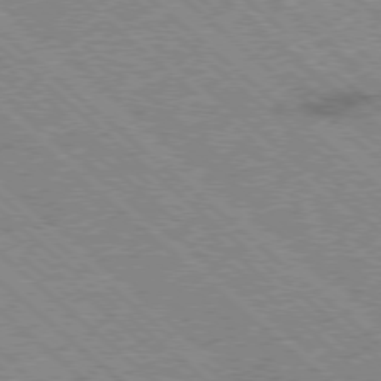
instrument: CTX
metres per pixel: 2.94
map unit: Ap
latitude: -78.3495
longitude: -49.2159
